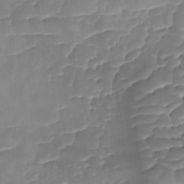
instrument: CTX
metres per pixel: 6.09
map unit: Ave
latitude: -9.0486
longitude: -122.6679
